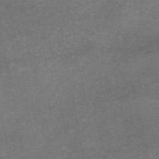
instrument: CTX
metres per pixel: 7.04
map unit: eAb
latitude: 47.4805
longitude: 104.2739
